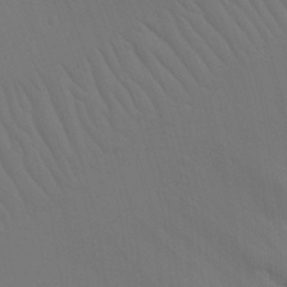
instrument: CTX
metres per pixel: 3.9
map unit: Nhu
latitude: 22.0633
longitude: -73.7450
